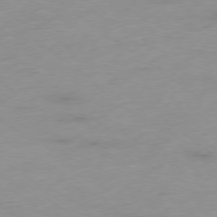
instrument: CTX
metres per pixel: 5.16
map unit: Ap
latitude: -78.1794
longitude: -59.8772
